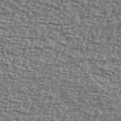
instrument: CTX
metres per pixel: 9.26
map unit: Ave
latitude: 40.5356
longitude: -111.9150
